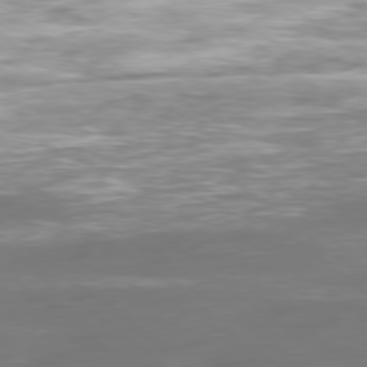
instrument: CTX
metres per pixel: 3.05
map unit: Ap
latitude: -79.5966
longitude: -60.9513
